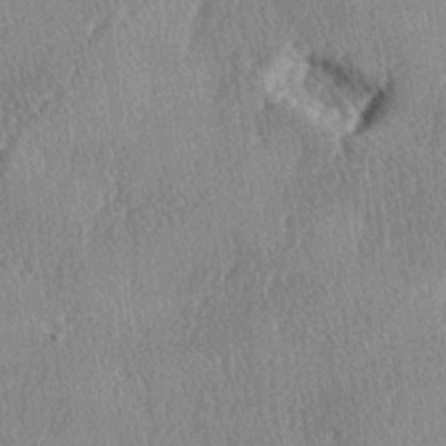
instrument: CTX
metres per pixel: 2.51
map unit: lAa
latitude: -4.3873
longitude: -126.1200
